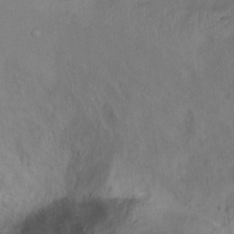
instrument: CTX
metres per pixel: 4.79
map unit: Ht
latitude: 11.9528
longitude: -40.0255
